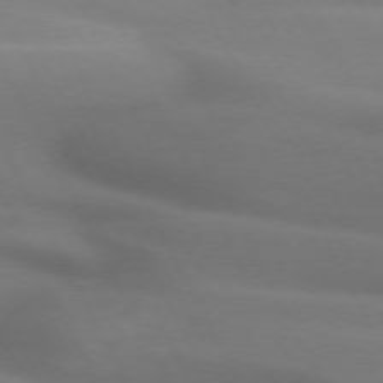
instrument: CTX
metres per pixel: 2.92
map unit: lApd
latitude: 71.9717
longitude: -50.4979
